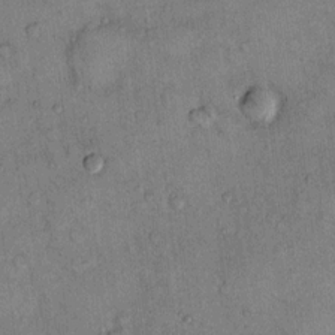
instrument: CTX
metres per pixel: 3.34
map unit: Hto
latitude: 12.1956
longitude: -58.8191
